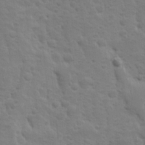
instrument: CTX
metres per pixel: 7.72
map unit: Ave
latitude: 10.2145
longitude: -104.2145
